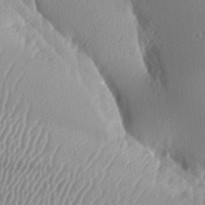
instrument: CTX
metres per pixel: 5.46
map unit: lAa
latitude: -8.6329
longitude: -128.2711
